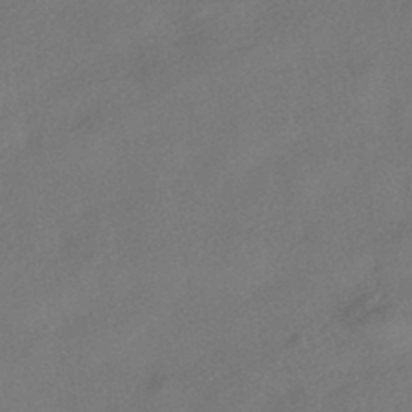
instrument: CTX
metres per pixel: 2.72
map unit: HNhu
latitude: -41.4265
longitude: 103.0298
